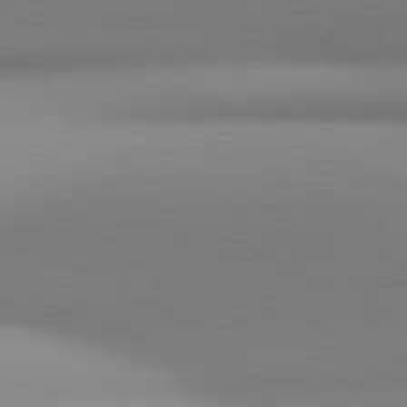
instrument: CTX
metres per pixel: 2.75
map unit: lApd
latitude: 81.1592
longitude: 143.3509
